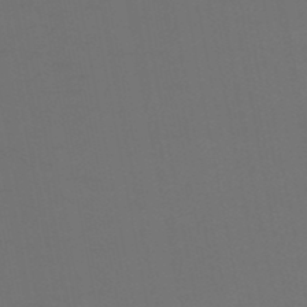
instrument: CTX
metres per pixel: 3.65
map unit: HNb
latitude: -50.1984
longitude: -46.0444
